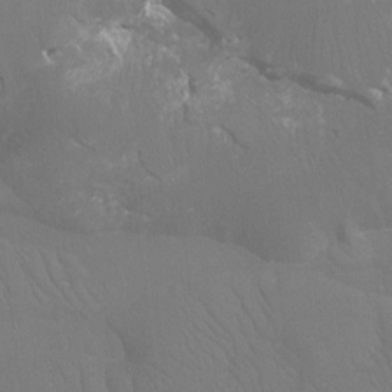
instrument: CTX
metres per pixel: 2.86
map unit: Ht
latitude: -7.0675
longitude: -30.6680
